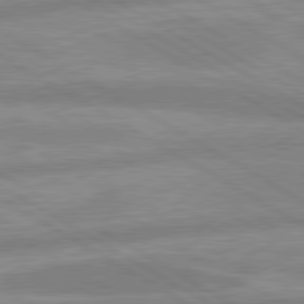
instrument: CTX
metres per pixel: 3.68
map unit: lApd
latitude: 80.1767
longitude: -165.9717
